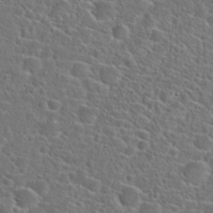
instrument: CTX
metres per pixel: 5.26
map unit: Hto
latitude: 23.7638
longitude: -45.3481
